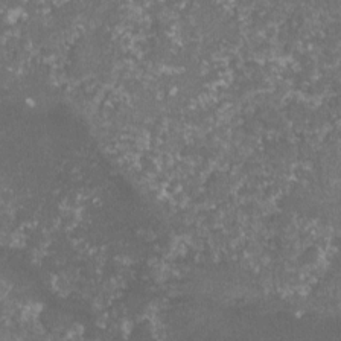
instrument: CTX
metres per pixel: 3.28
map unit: lHvf
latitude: -16.5007
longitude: -99.7071
